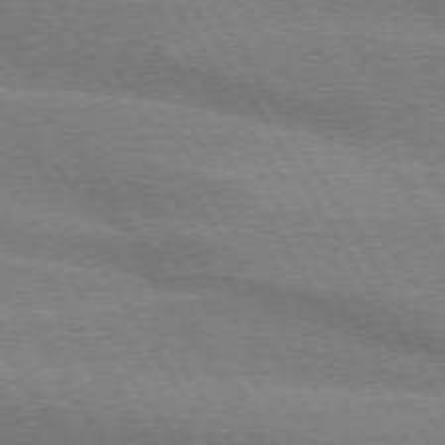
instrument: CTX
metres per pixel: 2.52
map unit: lApd
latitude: 74.6302
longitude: -65.8583
